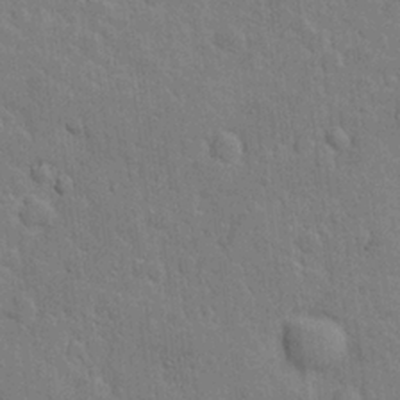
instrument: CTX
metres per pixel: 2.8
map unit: Hve
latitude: 19.8961
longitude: 151.0864
